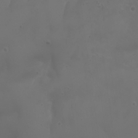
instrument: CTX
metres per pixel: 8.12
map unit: Nhu
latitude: 22.5357
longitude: -64.5168
